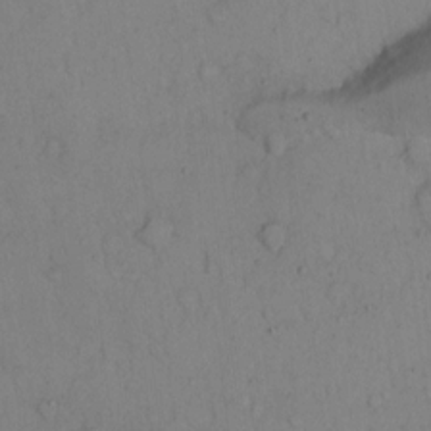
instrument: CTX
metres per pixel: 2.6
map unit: Hto
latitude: 13.0648
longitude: -56.4978
